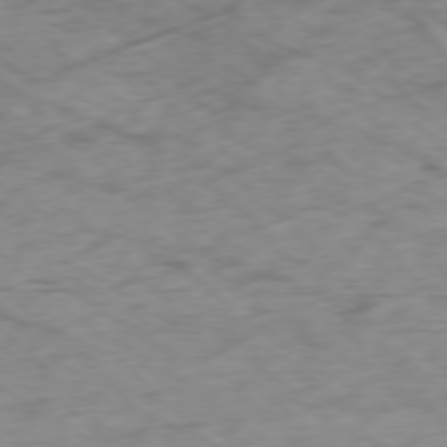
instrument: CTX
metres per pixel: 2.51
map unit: Ap
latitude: -77.5021
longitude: -79.6127
